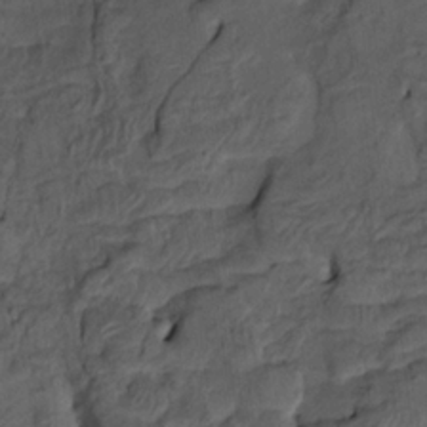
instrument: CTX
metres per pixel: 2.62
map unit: HNhu
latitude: 10.3278
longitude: 23.9178
